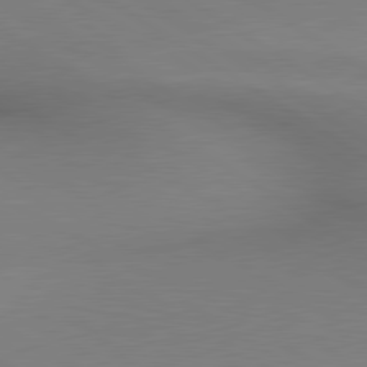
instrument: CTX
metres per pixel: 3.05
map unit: lApd
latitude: 80.3278
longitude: 134.5763
